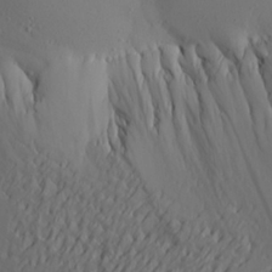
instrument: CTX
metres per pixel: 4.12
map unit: Aa
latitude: 24.7624
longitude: -145.2348
